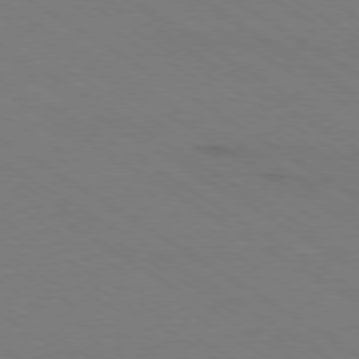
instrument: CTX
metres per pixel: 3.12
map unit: Ap
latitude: -79.1242
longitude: -84.4034
